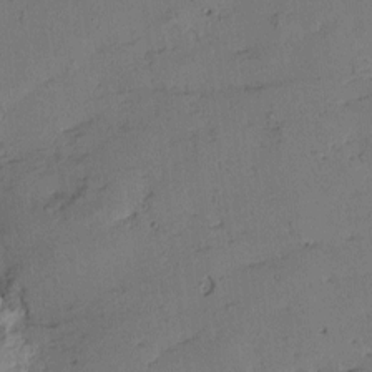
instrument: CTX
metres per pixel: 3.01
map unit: Htu
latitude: -2.1038
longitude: -176.0255
